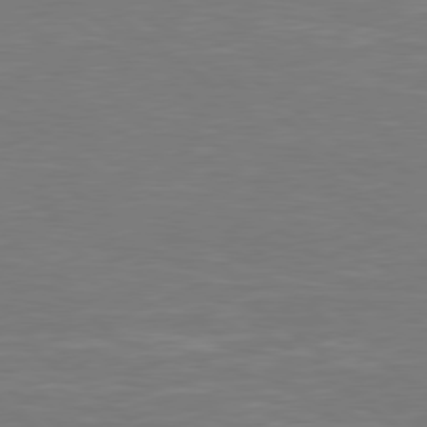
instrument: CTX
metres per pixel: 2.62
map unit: Hpe
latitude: 78.7247
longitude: -126.3278
